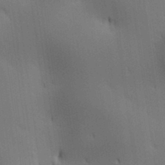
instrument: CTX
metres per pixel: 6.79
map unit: lAa
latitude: 11.6127
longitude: -108.2711
